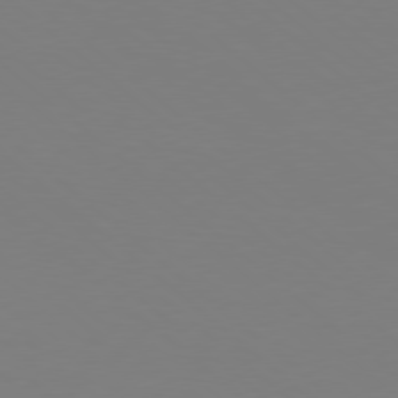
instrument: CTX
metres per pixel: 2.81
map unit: Hpe
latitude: 78.0444
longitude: -172.5545
